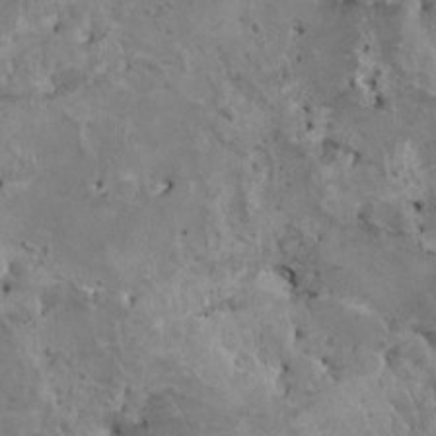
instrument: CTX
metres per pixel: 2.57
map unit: HNhu
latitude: 3.9906
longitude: 4.5762
